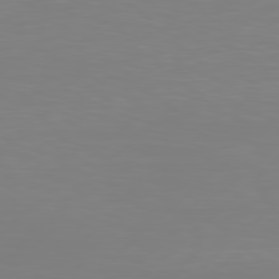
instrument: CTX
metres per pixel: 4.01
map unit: Hpe
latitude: 78.6302
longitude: -122.2522
